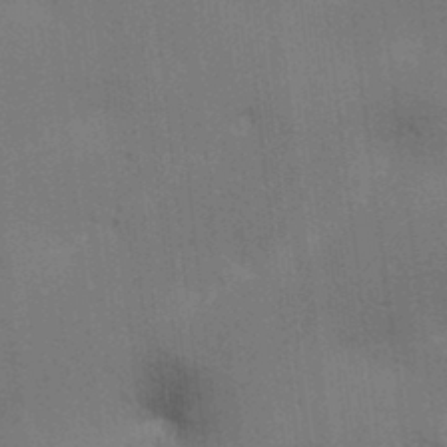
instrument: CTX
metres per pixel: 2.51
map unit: lAa
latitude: 12.1011
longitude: -108.4790
